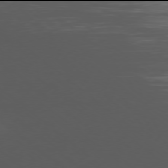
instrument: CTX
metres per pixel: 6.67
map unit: Ap
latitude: -78.0094
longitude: -66.6868
